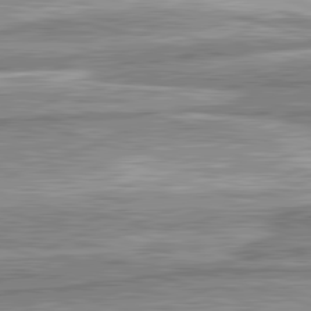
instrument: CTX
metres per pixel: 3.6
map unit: lApd
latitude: 82.5356
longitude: 167.2187
